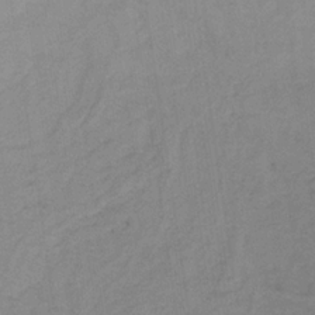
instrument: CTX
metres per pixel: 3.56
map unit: HNb
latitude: -31.6533
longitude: 62.2361
